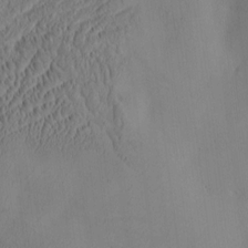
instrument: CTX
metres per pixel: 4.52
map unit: eHh
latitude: -3.2375
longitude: 16.8030
